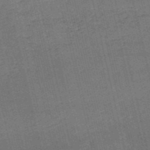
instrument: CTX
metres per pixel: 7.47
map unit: HNb
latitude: -52.0472
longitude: -40.9702
